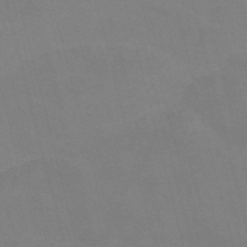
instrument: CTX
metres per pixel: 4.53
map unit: Nve
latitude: -57.9178
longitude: 61.7289
